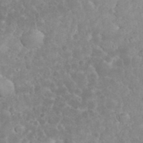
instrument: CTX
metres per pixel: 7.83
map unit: eHh
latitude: 34.5923
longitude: -62.4412
